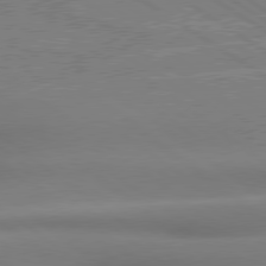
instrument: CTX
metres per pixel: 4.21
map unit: lApd
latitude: 79.2348
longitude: -133.4615
